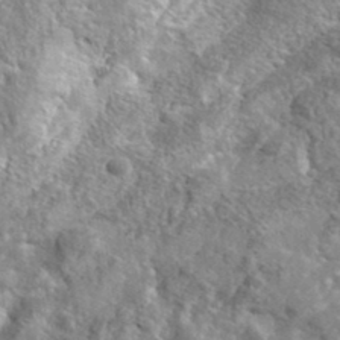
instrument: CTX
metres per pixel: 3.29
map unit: lHvf
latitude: 36.9325
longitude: -88.0444
